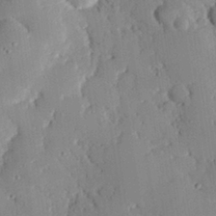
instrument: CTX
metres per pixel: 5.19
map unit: eHh
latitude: 27.8772
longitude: -81.1403
